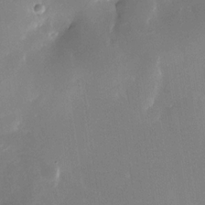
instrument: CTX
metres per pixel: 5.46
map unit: Nhe
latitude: -32.7275
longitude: -117.2915
